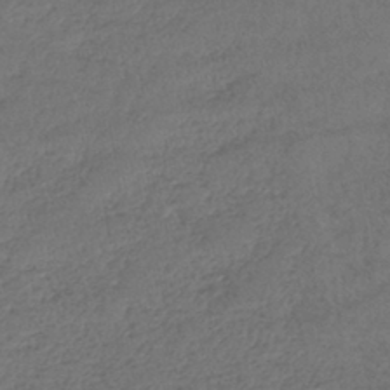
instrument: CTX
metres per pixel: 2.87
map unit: lHb
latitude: -39.7856
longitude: 68.5384
